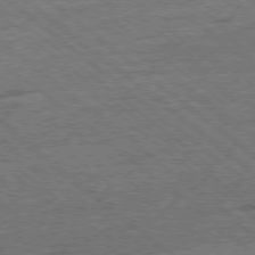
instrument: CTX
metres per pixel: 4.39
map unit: Ap
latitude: -78.9541
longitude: -101.3104
